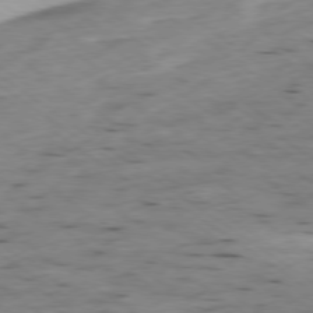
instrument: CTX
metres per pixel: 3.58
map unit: Ap
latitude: -78.1416
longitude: -71.2348
